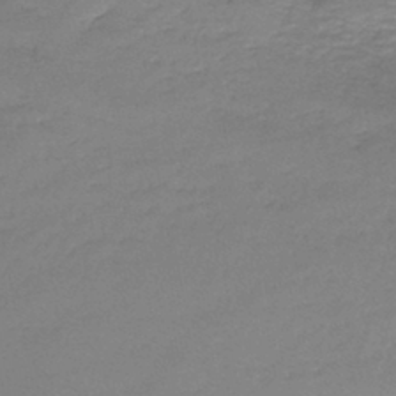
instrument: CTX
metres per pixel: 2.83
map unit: lHb
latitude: -42.5384
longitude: 58.8030
